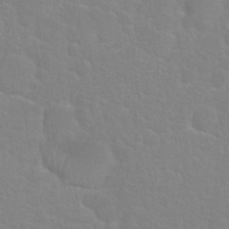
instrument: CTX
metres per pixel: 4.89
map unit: Nhu
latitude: 27.7450
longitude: -52.0255
